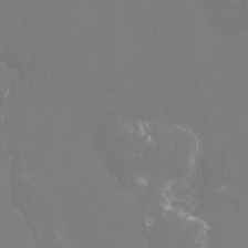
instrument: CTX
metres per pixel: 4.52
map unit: Htu
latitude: -13.5588
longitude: -47.6505
